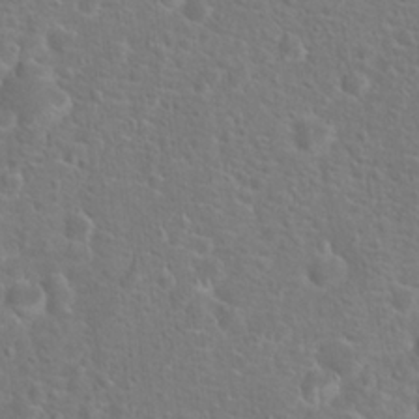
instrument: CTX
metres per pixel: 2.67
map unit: Hto
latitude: 17.5749
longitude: -42.2523
